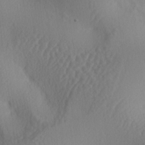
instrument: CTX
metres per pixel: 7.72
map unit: lAa
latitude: -4.3306
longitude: -123.6505
